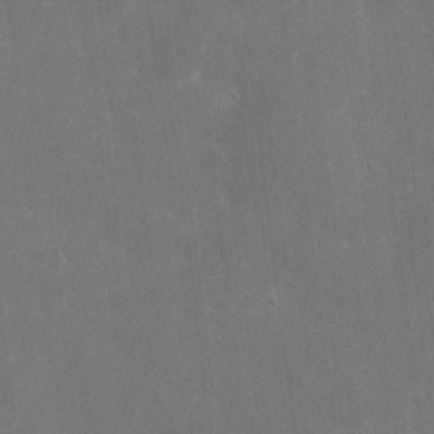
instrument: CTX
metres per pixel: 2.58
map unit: eHh
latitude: 9.0081
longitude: -71.4048
